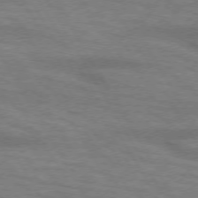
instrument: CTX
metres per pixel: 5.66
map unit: lApd
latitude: 73.6883
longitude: -55.8016
